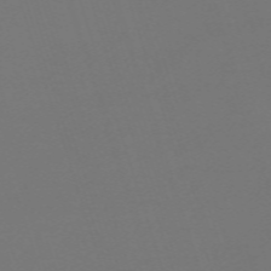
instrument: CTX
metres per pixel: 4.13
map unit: eHh
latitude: -63.3887
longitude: 53.1620
